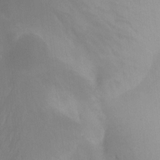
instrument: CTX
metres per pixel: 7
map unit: Ht
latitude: -9.1620
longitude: -39.4615
